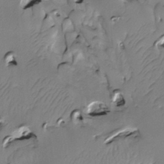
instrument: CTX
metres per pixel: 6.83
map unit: Htu
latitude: -5.1620
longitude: 150.4629
